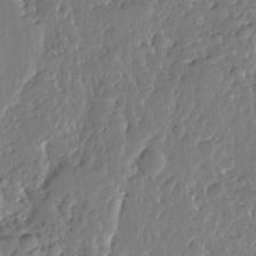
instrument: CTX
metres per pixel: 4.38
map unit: Ave
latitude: 13.0081
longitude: -135.9339
